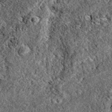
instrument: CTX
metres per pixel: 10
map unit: eAb
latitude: 38.1767
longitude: 111.5777
